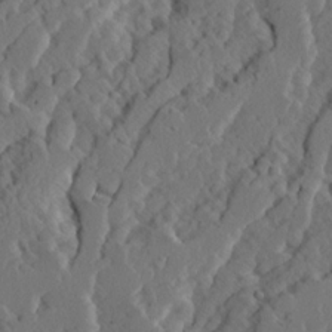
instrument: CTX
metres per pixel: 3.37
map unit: Ave
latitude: 14.6680
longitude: -136.4223
